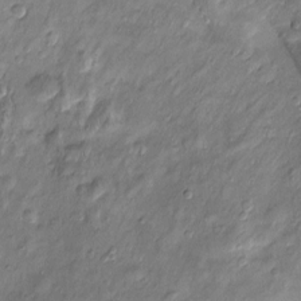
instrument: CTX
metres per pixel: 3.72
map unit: Htu
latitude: -5.2565
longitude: 157.6155
